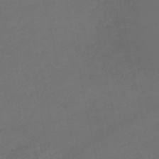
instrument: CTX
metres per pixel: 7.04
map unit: HNb
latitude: -50.8975
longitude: -40.3089
